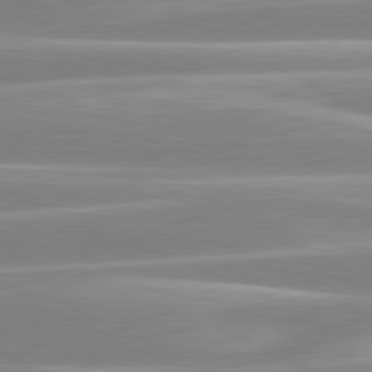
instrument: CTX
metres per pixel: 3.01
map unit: lApd
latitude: 80.3656
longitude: -129.4804
